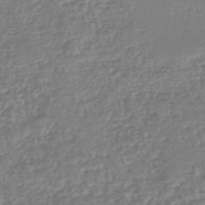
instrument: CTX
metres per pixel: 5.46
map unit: lHb
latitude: -46.0472
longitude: 73.5399
